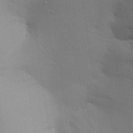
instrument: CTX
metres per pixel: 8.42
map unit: Aa
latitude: 28.7813
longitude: -147.2159
